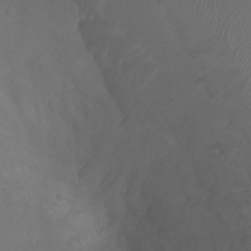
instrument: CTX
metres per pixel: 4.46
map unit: Ht
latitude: -0.4251
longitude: -17.6883
